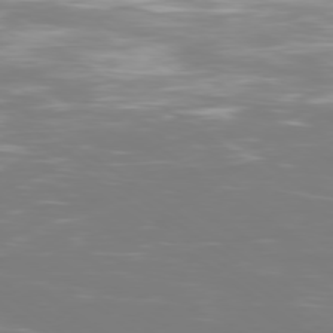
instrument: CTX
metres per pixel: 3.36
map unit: Ap
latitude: -79.2187
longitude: -93.5749
